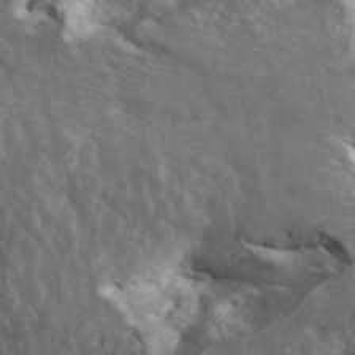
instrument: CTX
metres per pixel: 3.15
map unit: ANa
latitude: 41.8016
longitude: 16.4629
